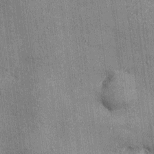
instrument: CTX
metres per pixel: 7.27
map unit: Ht
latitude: -3.4832
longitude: -12.9892
